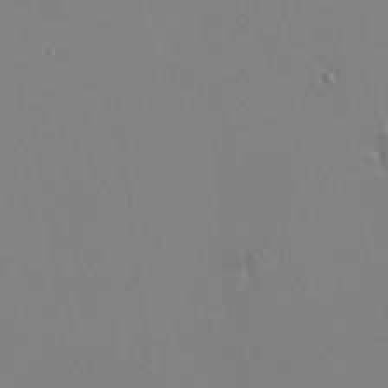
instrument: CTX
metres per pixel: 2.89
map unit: eHh
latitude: 1.4237
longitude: -54.4790
